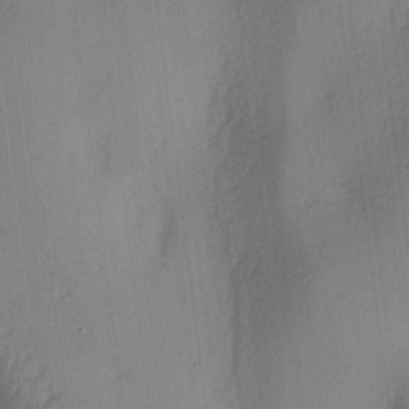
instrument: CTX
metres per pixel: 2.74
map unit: lAa
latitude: 3.8961
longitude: -111.7828
